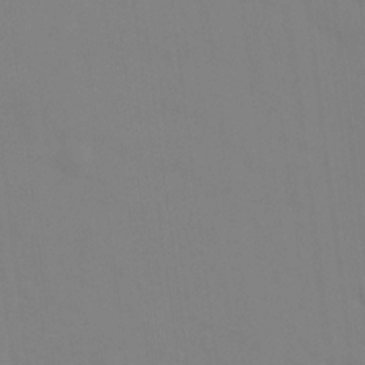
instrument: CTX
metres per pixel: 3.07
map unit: Hto
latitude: -0.9920
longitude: -33.9906
